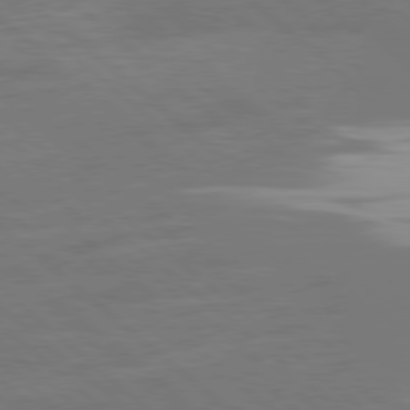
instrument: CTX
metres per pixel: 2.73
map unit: Ap
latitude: -80.2551
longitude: -54.3467
